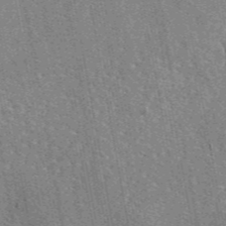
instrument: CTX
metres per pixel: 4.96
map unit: eAb
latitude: 45.6883
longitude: 110.7841
